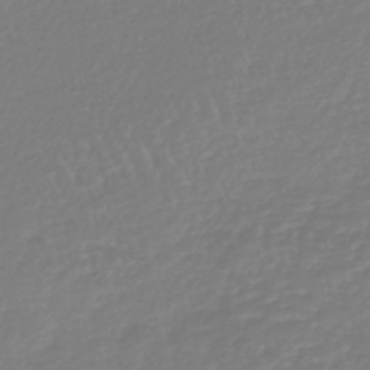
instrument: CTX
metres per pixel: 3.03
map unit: lHb
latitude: -44.7463
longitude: 78.1039
